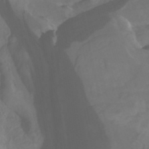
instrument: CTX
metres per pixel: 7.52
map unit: HNhu
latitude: -27.5399
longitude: 74.2929
